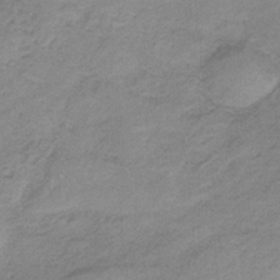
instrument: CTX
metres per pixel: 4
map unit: HNb
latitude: -34.2739
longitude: 58.7463
